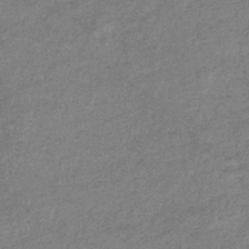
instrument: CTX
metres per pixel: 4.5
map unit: eHb
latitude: -39.0864
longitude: 80.5196
